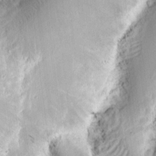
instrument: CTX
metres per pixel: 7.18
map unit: eHh
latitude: 9.0648
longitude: -74.5924
